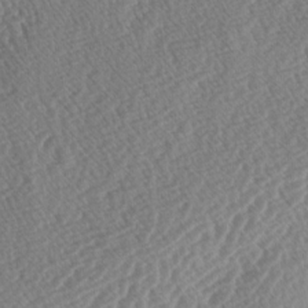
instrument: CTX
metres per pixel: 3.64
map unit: lAa
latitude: -2.8407
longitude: -128.1011
